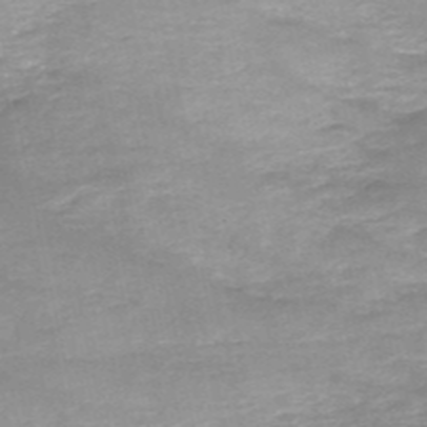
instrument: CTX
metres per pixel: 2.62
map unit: HNb
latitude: -52.6140
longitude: -41.5938
